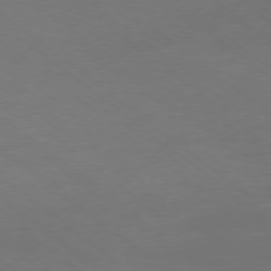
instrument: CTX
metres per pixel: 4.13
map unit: Ap
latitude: -78.5573
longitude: -97.5182
